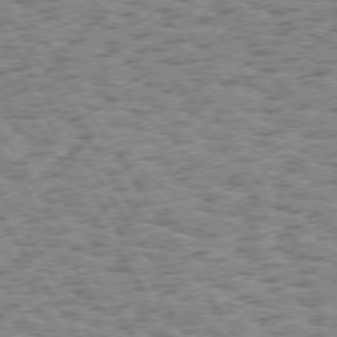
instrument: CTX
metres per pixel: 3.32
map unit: Hpe
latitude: 73.7828
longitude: -133.4426
